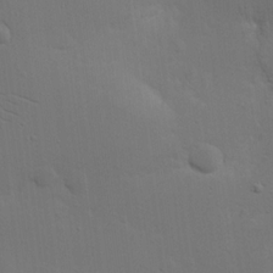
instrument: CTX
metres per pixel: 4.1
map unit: Nhu
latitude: 16.2523
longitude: -78.3845
